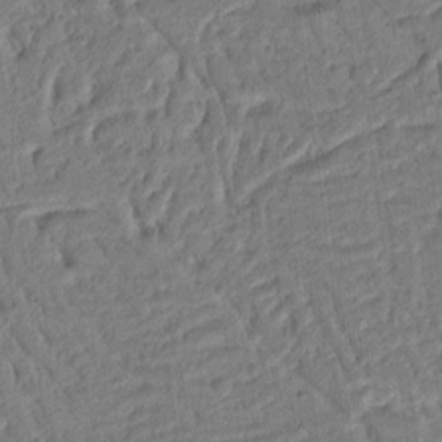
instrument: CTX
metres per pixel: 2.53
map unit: Ht
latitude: 11.5749
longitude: -75.8394
